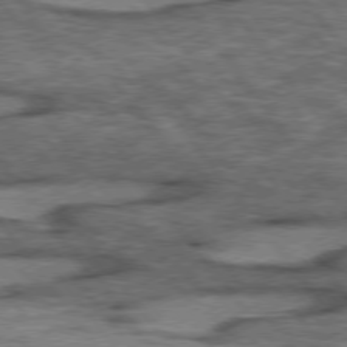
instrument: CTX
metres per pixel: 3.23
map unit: lApd
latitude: 75.4426
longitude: -48.4223
